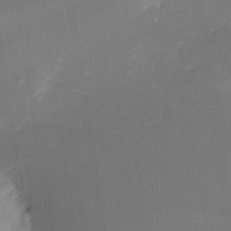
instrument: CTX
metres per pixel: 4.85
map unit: Nhe
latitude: -31.5588
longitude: -116.6302
